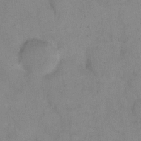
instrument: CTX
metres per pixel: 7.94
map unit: eHh
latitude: 18.4979
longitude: -64.8758
